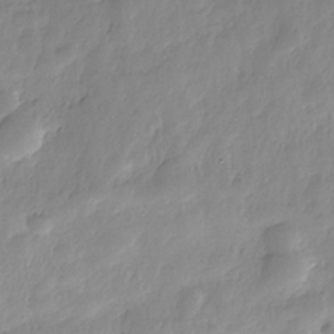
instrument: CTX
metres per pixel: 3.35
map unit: Nhe
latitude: -36.5007
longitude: -178.3468
